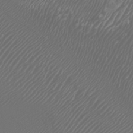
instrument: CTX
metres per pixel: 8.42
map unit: Htu
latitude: -6.1794
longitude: -74.7246
